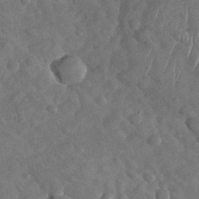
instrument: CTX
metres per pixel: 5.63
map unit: Nhu
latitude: -30.3117
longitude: -60.2522
